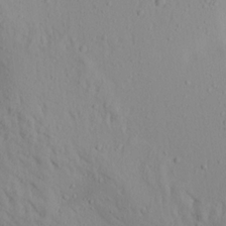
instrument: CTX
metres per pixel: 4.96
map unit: Aa
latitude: 17.1403
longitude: -147.5560
